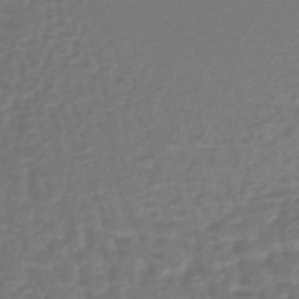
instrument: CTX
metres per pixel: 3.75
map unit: lHb
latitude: -43.1809
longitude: 64.8408
